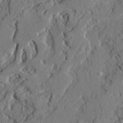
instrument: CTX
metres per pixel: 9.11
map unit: Ave
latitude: 21.5560
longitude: -129.0080
